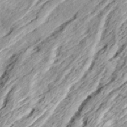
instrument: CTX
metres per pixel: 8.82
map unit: Ave
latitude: 15.6127
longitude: -136.8569
